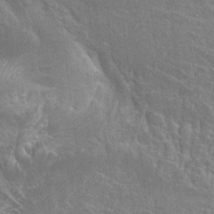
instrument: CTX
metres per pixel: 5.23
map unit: Hto
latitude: 25.4615
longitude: -39.1970
